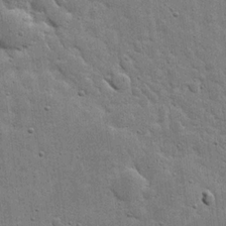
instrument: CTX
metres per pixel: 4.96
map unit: eHh
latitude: 20.3468
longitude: -63.2159
